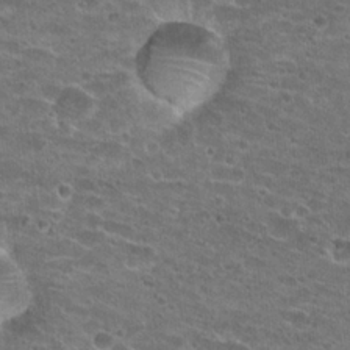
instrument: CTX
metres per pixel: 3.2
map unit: Hto
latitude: 22.0444
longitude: -42.6302
